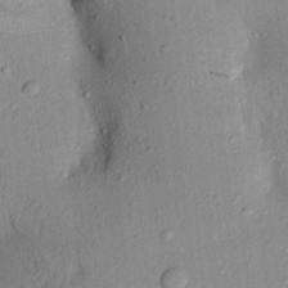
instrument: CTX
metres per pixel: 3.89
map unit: Aa
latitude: 19.6127
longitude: -147.4238
